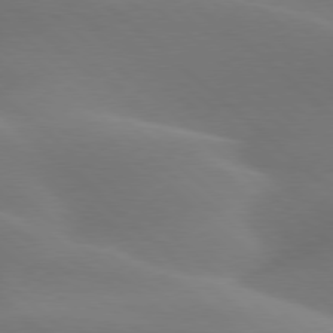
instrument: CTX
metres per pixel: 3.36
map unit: lApd
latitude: 77.8583
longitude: -51.1214
